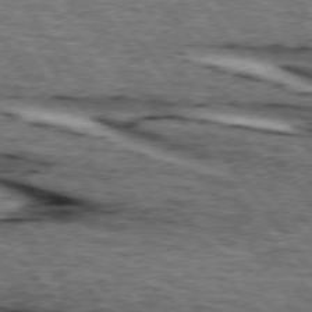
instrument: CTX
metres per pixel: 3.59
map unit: lApd
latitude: 74.2900
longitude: -73.8206
